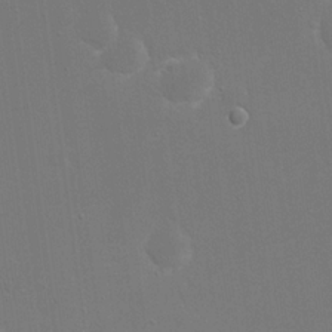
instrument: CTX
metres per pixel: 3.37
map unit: eHh
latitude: 19.6882
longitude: -69.5182
